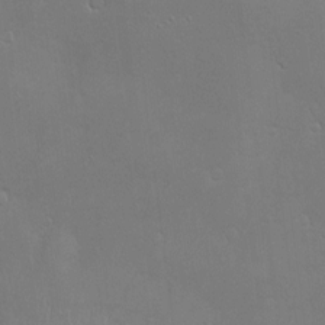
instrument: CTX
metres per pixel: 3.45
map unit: Nve
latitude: -10.1417
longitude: 173.6911
